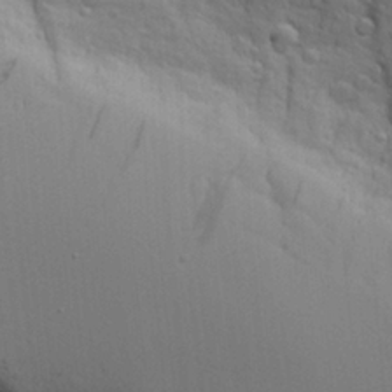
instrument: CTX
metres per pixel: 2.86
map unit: Aa
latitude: 19.3103
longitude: -126.4790
